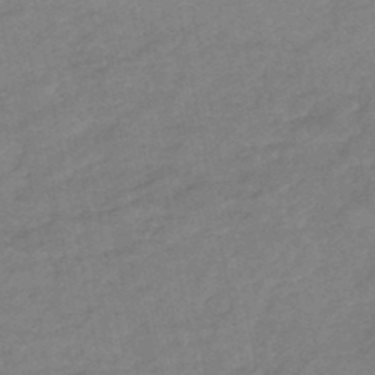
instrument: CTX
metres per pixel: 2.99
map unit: HNhu
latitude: -47.6533
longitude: 90.0661
